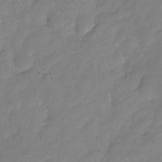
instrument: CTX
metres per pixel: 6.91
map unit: Hve
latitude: -32.4629
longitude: 91.7478
